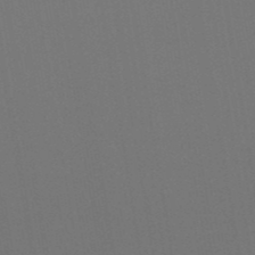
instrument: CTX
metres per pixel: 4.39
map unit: eHb
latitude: -50.5574
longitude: 68.0472
